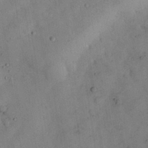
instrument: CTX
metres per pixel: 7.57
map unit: Nhu
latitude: 28.1955
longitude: -72.1200
